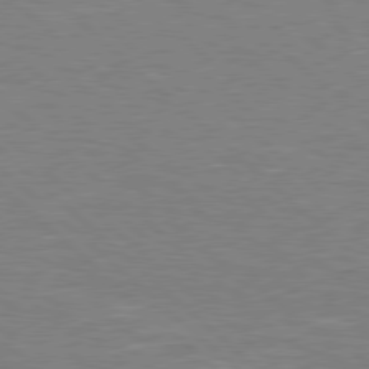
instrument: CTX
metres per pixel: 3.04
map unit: Hpe
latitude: 78.1389
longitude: -152.2145
